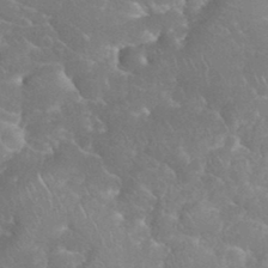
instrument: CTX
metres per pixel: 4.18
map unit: eHh
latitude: 34.8947
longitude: -64.1200
